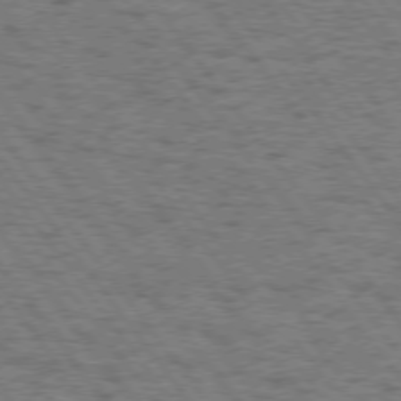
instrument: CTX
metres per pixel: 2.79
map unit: Hpe
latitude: 74.3845
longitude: -135.1214
